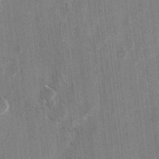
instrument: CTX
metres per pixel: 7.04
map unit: Hto
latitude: 8.6302
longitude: -34.7624
